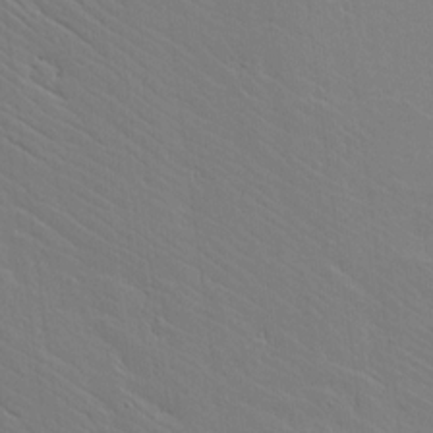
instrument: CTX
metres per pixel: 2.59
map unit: lAvf
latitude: 16.2900
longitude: -126.4223
